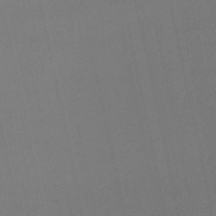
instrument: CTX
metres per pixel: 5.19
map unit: lHb
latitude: -48.5385
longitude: 63.6722
